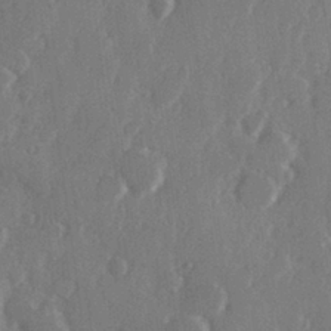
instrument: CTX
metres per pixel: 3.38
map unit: Hve
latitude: 28.0822
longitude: 149.8423
